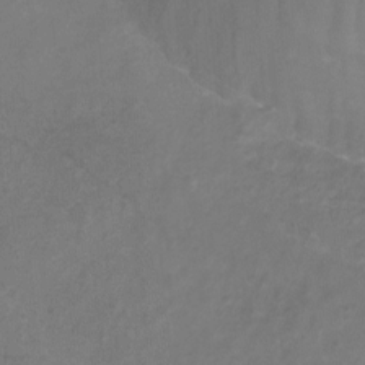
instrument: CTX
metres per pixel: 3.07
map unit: Nhu
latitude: -14.8408
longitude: -57.5371
